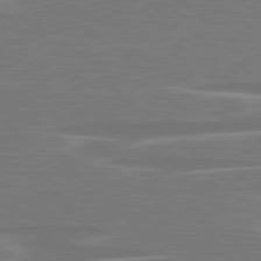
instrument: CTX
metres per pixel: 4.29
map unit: lApd
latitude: 78.9892
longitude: -94.7435
